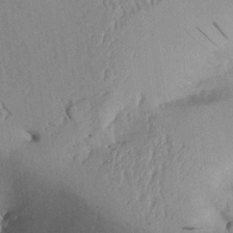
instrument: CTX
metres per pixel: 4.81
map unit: Aa
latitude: 26.5546
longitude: -129.7261
